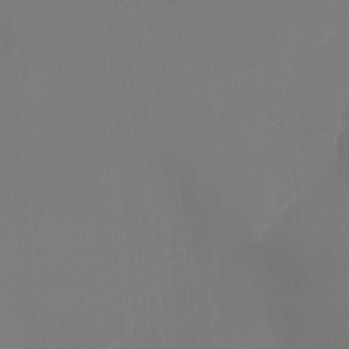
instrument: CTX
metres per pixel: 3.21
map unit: Nhu
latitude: -11.6155
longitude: -65.3671
